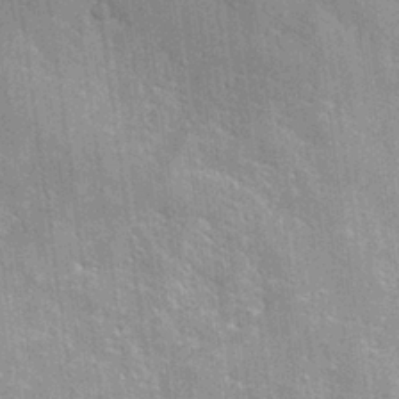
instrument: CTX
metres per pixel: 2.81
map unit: Hto
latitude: 26.0633
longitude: -43.3104
